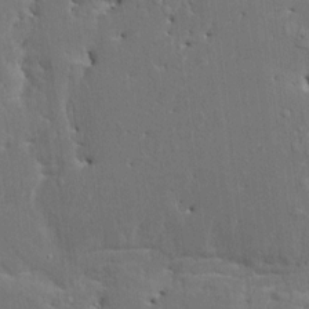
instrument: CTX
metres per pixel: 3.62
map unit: HNhu
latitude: 4.2522
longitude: 4.0850
